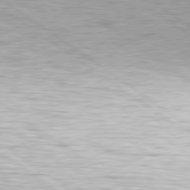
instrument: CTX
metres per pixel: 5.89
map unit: lApd
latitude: 79.5560
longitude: -141.1970
